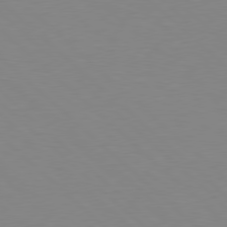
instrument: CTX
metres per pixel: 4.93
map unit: Hpe
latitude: 78.4412
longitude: -164.5735
